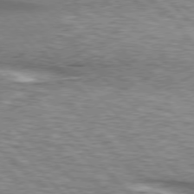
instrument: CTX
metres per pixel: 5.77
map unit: lApd
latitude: 76.2144
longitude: -58.7624
